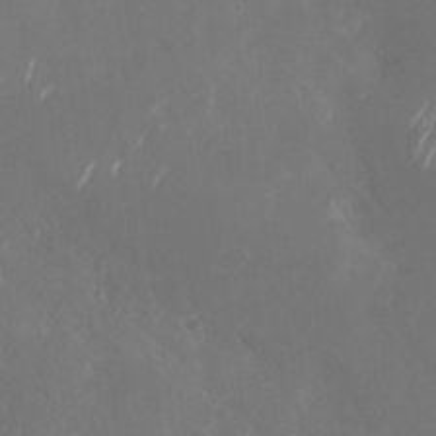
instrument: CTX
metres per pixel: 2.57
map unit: Nhu
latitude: -29.2376
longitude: -70.1578
